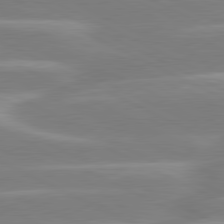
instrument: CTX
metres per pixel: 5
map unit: lApd
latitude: 80.9325
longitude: -130.4034
